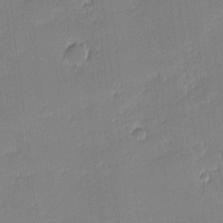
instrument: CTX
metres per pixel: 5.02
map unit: eHh
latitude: -1.6344
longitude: -83.3670
